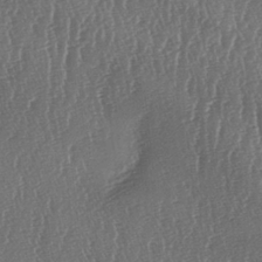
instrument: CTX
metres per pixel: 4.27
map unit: lAa
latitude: -7.0486
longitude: -129.4993
